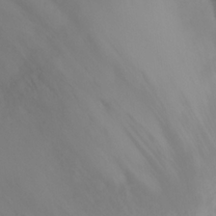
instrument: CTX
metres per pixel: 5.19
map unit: eHh
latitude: 25.6127
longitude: -64.5924
